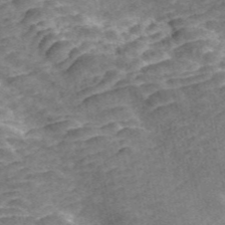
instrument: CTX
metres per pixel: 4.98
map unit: ANa
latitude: 46.8002
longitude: 50.1039
